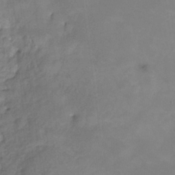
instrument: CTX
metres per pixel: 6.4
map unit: HNhu
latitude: -26.9541
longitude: 74.7086
